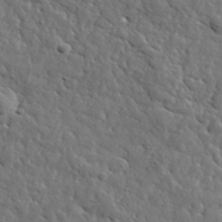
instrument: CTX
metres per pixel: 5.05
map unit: lHvf
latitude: 36.2712
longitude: -86.2522
